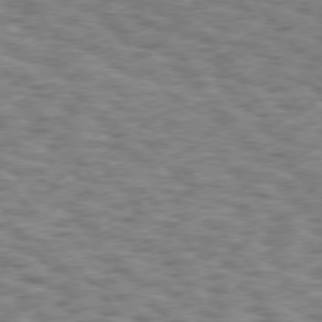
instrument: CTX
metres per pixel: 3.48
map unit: Hpe
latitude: 75.8205
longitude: -135.0080
